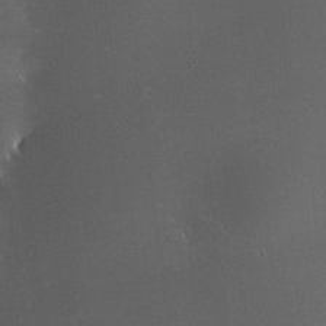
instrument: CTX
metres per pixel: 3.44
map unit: HNhu
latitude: 5.8394
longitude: 14.4818
